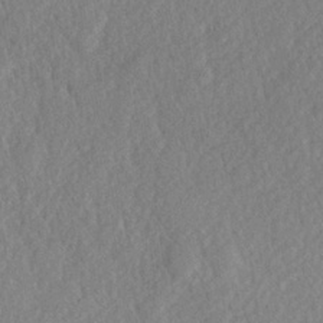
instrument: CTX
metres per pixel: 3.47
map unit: Hve
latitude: 24.4034
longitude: 143.9367
